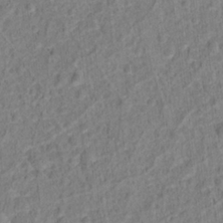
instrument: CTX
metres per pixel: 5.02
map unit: Hto
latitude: 13.4049
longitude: -38.4412
